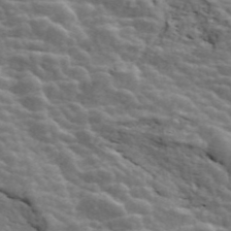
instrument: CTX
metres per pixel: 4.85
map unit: ANa
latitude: 45.4427
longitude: 37.9745
